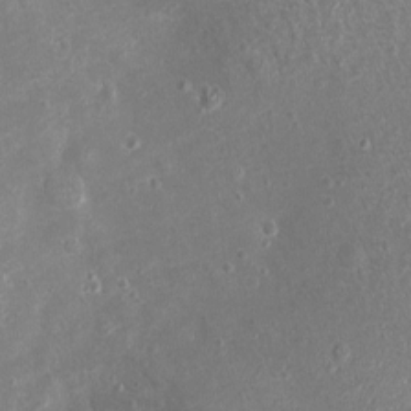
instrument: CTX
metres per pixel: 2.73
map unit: eHh
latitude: -3.7666
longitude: -74.8569
